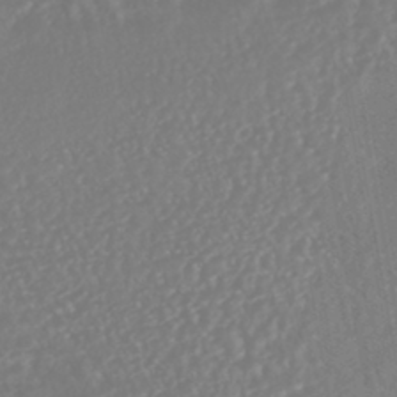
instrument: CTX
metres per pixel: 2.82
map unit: HNhu
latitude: -45.1620
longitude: 104.0850
